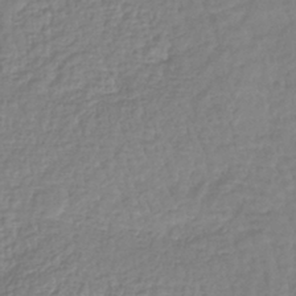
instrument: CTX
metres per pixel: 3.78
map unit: lHb
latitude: -41.1809
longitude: 72.0850
